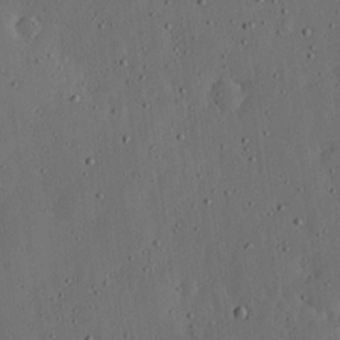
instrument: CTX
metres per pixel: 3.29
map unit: lHvf
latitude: 19.2726
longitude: -115.1592
